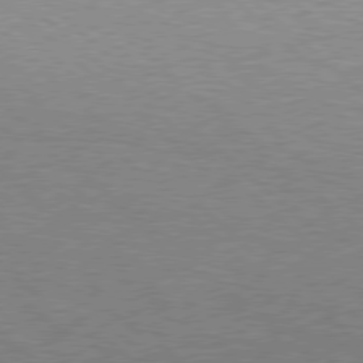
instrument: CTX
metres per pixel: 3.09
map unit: Hpe
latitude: 77.3859
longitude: -157.5371
